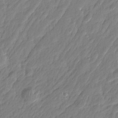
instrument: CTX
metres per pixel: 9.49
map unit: Htu
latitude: -6.3117
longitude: 174.9352
